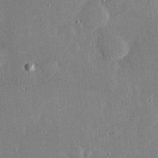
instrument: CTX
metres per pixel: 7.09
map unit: Hve
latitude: 28.4601
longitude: -91.3104
